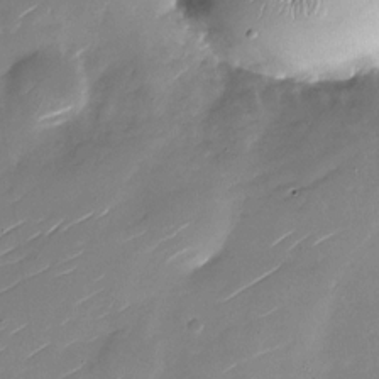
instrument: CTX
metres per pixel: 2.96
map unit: Nhu
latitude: -27.9367
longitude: -73.4994
